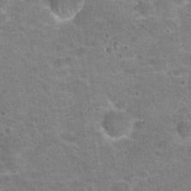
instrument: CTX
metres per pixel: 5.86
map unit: Hto
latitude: 22.2711
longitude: -48.8947
